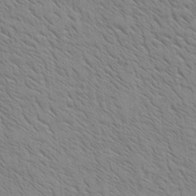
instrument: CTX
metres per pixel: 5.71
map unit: Htu
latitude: -3.7477
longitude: 170.4251
